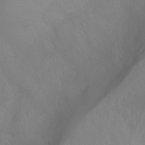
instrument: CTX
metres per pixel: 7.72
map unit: Hto
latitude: -7.1431
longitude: -49.7828
